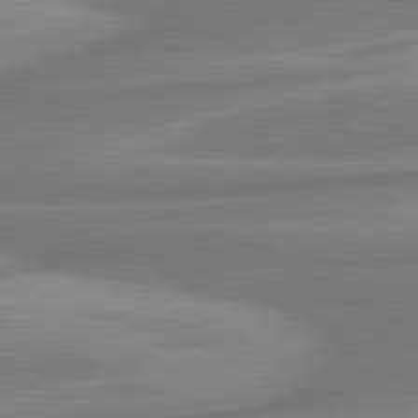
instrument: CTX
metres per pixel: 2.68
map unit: lApd
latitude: 81.4804
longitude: -174.5735
